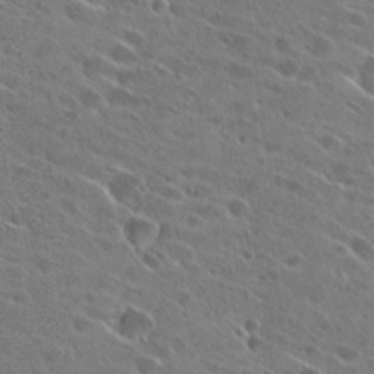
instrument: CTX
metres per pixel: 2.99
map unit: Hto
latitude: 27.5560
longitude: -45.0269
